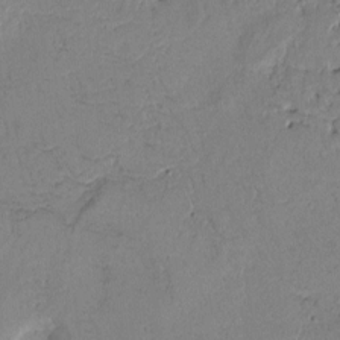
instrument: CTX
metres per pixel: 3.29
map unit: Htu
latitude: -0.7086
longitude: 170.8408
